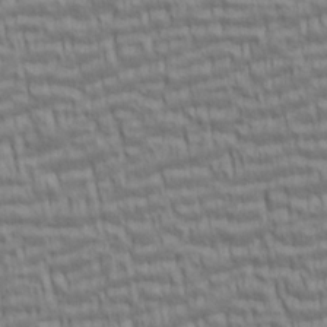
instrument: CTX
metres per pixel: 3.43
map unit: lAa
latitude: 5.8016
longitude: -115.4237
